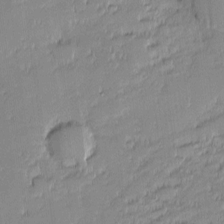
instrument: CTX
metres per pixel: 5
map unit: eHh
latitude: -1.9745
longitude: -82.9513
